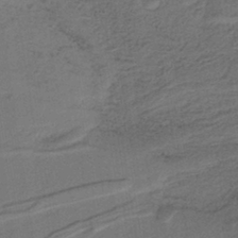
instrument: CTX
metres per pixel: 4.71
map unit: lHb
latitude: -39.5588
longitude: 55.2187
